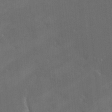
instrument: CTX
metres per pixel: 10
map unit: HNhu
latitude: 2.4790
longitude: 9.2376
